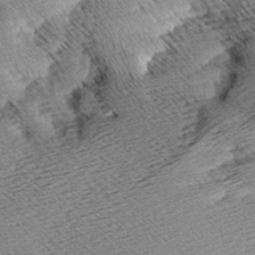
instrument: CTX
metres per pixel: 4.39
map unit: Aa
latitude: 8.4412
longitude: -141.4048
